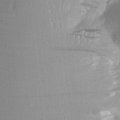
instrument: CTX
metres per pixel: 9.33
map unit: Aa
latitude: 17.2915
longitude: -148.4223
